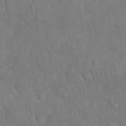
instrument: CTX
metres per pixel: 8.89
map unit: Nhu
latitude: 27.4993
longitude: -65.8016
